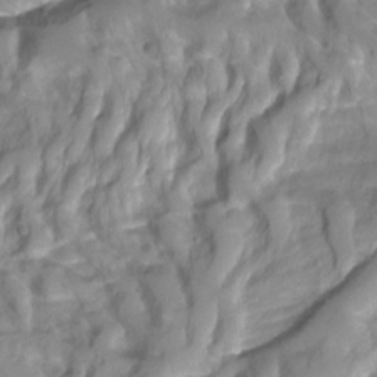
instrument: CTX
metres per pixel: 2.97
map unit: Hto
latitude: -6.8030
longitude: -44.9702
